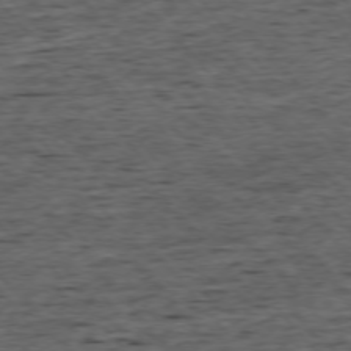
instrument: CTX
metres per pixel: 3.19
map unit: Ap
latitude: -75.8990
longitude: -92.2333
